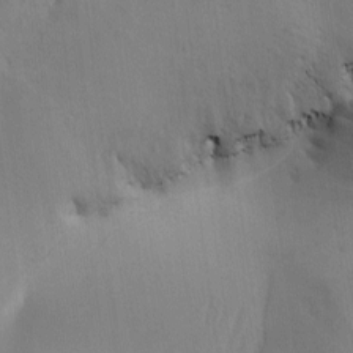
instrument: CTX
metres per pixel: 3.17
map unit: Ave
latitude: -6.7274
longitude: -119.5560
